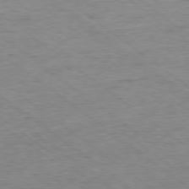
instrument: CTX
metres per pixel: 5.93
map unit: Ap
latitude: -78.2550
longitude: -82.4978
